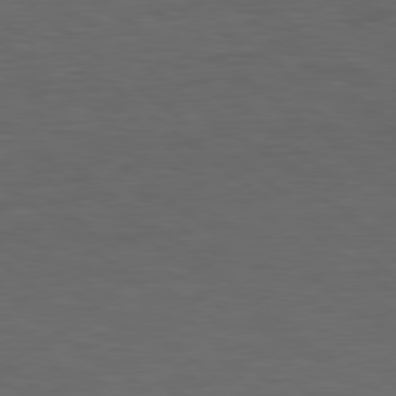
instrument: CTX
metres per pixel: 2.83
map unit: Hpe
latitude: 78.8380
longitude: -162.4979
